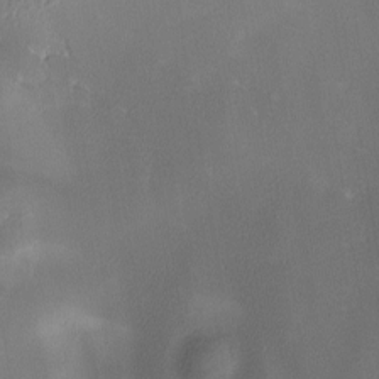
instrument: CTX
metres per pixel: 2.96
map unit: Ave
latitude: -7.8611
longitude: -122.7624
